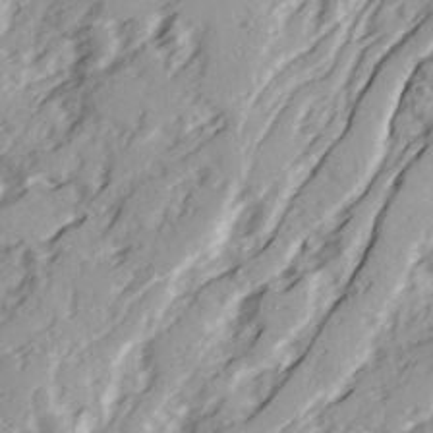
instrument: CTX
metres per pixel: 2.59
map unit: Ave
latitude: 21.6316
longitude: -131.5749
